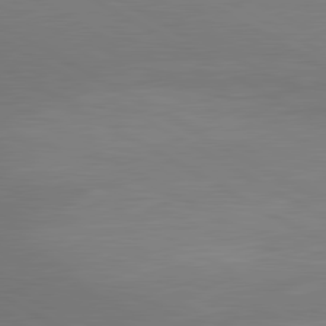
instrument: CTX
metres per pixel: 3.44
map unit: lApd
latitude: 80.5924
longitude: 133.9178
